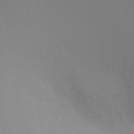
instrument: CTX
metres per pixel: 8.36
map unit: Ht
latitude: 1.2348
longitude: -21.1403
